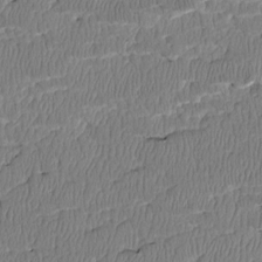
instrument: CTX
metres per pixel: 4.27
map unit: Htu
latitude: 3.1592
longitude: 149.3321
